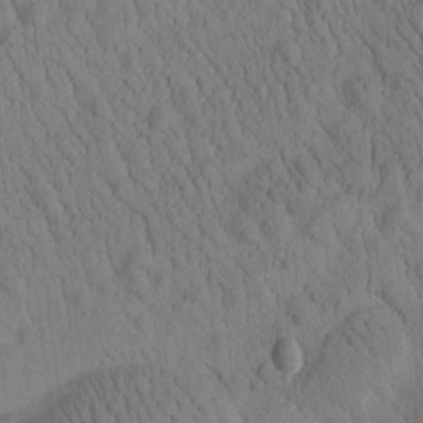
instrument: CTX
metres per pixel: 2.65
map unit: Htu
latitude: -2.7274
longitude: 172.8786
